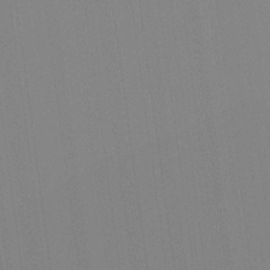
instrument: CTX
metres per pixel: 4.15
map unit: Hve
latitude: 17.9150
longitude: 149.9556
